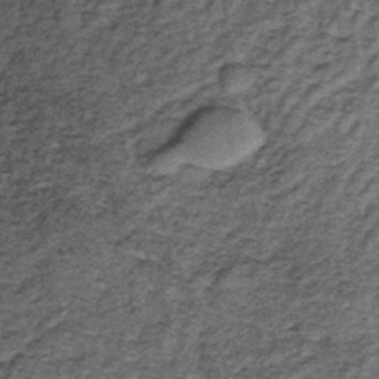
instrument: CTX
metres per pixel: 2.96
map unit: lHb
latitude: -39.1809
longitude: 66.1984
